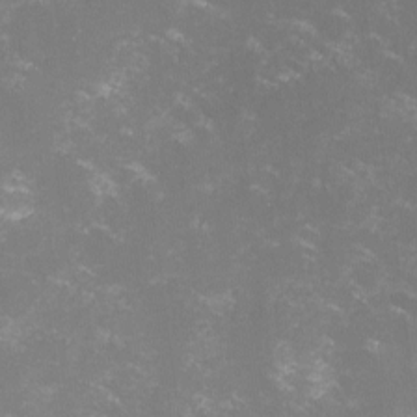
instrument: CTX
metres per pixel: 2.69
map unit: lHvf
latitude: -13.7100
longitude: -100.0444
